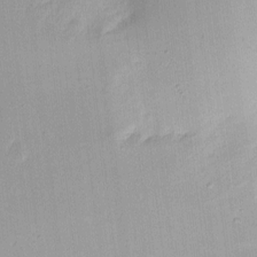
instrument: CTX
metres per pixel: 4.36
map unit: eHh
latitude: 9.4049
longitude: -71.0836
